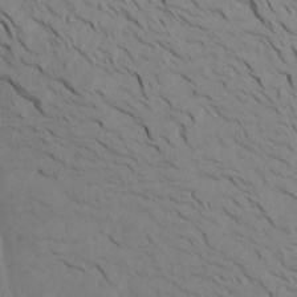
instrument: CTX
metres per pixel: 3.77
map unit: Htu
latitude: -7.0486
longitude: -67.8394
